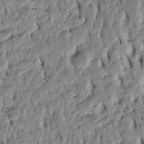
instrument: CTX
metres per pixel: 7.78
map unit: Htu
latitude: -4.3873
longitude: 156.5385
